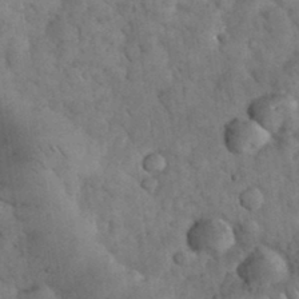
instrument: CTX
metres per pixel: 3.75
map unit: eHh
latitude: 33.6505
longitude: -67.9717
